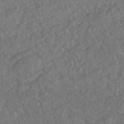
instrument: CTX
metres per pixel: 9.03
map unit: ANa
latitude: -43.2753
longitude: 108.3684
